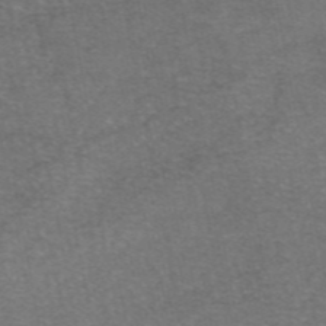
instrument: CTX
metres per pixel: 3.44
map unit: eAb
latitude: 47.6505
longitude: 104.3684
